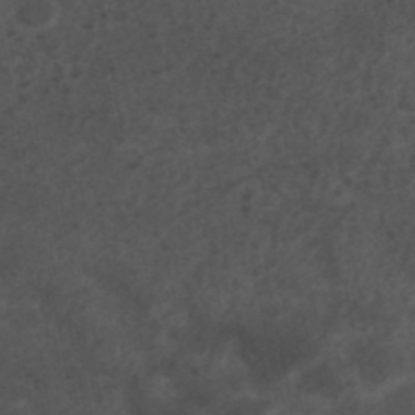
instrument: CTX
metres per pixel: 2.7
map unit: ANa
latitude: 41.5560
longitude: 26.9919
